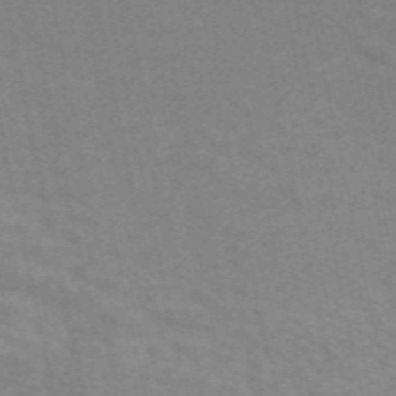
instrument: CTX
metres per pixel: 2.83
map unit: ANa
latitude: 46.6302
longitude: 25.5966
